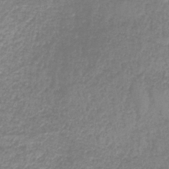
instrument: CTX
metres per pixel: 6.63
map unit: HNb
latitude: -40.8219
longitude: 49.5588
